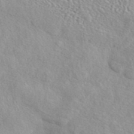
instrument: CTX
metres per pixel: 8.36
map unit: eAb
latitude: 44.3467
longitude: 114.8030
